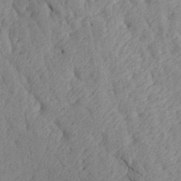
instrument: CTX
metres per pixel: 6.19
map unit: Aa
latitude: 18.3089
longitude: -145.8016
